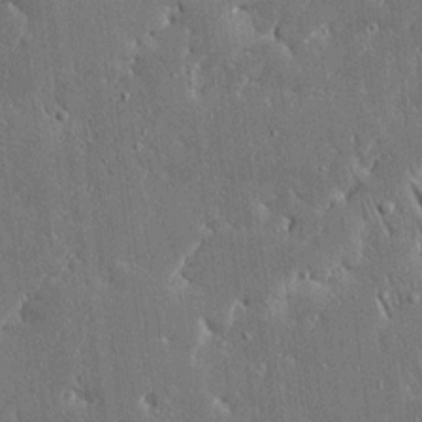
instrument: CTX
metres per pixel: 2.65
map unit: Ave
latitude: 17.4049
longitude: -139.9339
